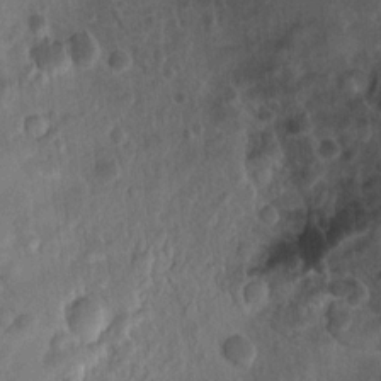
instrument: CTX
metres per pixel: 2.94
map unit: eHh
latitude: -0.3685
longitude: 14.9542
